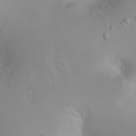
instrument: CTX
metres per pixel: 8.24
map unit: Ht
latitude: -1.7667
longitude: -61.2915
